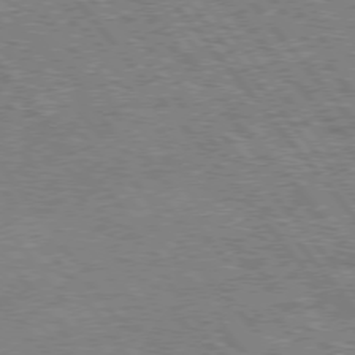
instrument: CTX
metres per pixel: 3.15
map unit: Hpe
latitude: 75.0458
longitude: -150.4601
